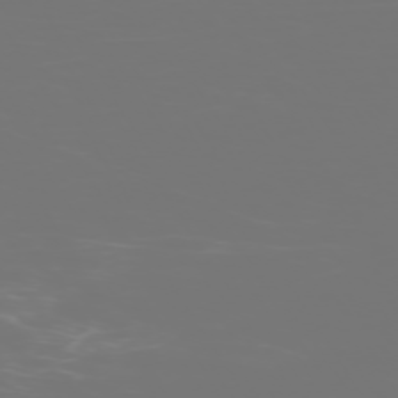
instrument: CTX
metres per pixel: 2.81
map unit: Hpe
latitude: -73.8233
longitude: 4.9730
